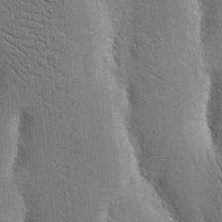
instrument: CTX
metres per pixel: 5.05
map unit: Nhu
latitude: 15.9151
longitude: -77.9339
